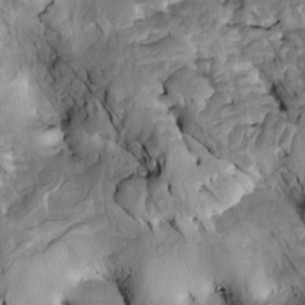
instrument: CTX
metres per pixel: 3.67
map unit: Htu
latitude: -2.5573
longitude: 149.3510
